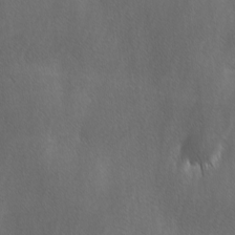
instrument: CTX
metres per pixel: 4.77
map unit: Ave
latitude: -0.5952
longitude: -112.9703
